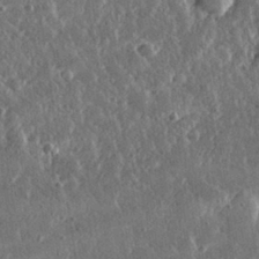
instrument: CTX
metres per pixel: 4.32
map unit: lHvf
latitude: 31.4427
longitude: -91.4615
